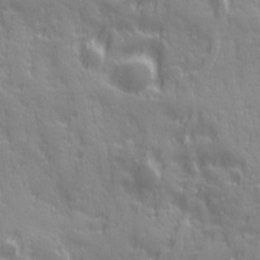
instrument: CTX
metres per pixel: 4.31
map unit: Ave
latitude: 19.9906
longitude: -132.5546
